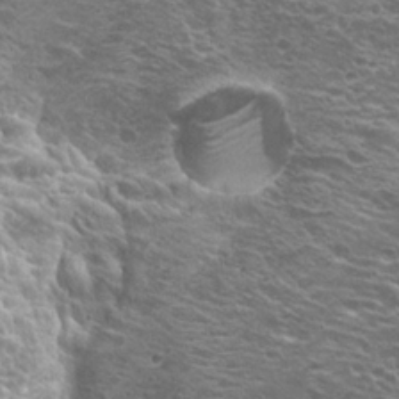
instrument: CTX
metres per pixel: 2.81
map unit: Hto
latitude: 21.6694
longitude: -31.3293
